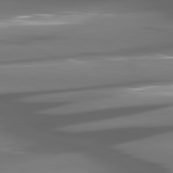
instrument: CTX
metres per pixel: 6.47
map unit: lApd
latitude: 80.7813
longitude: -144.7624
